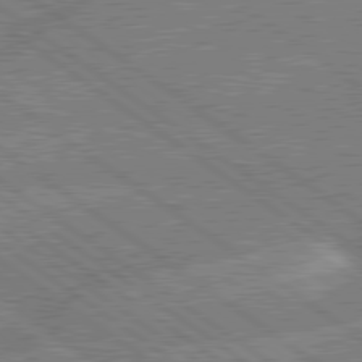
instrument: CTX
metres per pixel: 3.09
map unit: lApd
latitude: 79.4049
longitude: -144.8191
